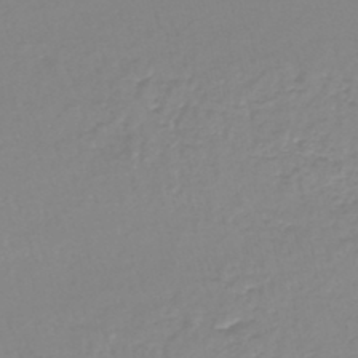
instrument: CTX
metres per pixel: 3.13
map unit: lHb
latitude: -44.0472
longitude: 62.3684
